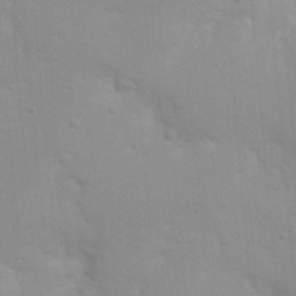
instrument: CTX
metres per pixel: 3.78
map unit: eHh
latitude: 20.5546
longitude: -64.2711
